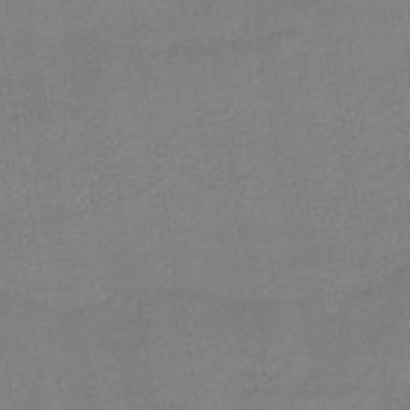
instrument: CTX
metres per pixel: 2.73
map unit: HNb
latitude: -45.4643
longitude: 52.1039
